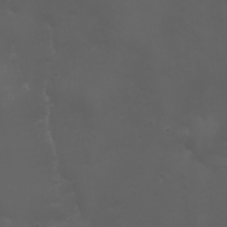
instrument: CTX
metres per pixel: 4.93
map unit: Nhu
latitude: 22.6679
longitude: -63.7639
